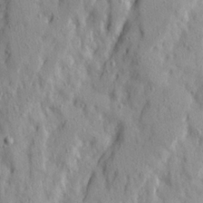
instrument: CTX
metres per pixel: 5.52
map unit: Ave
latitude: 21.8961
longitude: -131.1026
